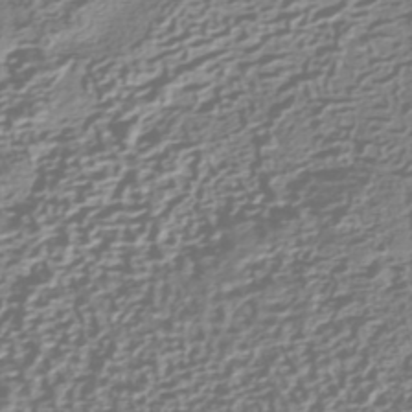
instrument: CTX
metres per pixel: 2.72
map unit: HNhu
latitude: -43.1620
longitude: 106.3118
